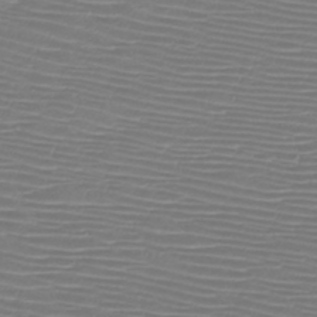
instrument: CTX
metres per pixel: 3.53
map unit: HNb
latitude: -46.7841
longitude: -42.0444
